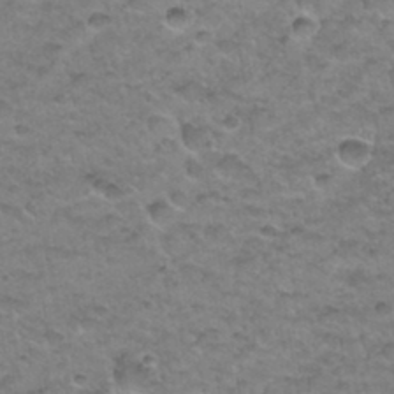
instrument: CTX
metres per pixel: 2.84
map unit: Hto
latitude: 34.5923
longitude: -48.9136
